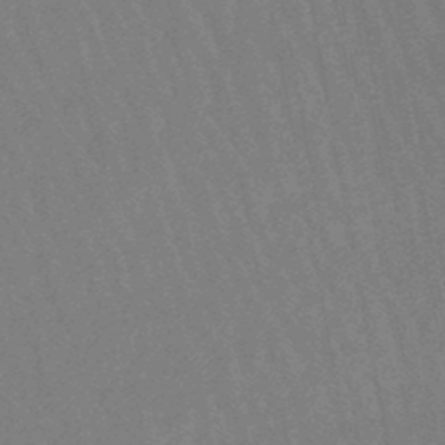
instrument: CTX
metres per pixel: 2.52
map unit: eHb
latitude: -47.1809
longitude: 80.0472
